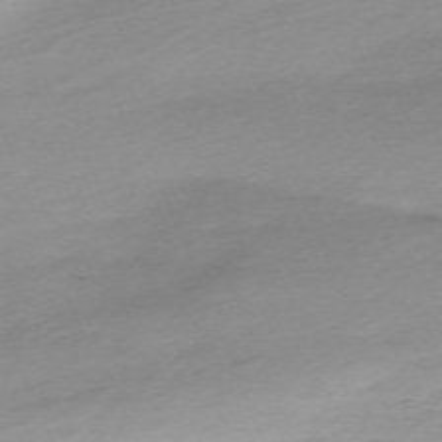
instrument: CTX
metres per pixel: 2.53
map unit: Nhu
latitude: -67.6722
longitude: 39.6722
